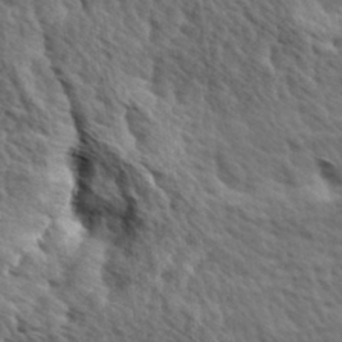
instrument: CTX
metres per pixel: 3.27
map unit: Hve
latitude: 31.7261
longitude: 149.3132
